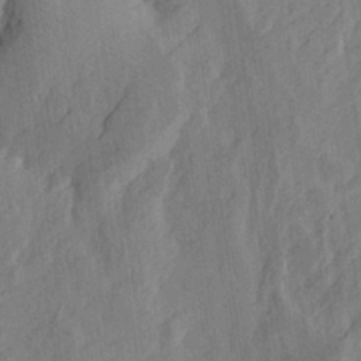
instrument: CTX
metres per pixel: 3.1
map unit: Htu
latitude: -4.6140
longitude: -177.5182
